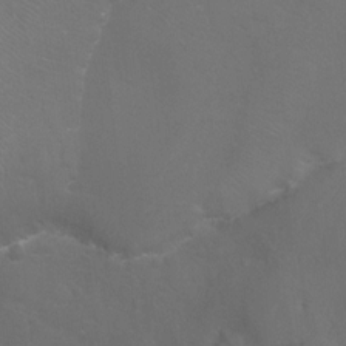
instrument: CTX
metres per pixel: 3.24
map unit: Ht
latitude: -7.8233
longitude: -33.0836
